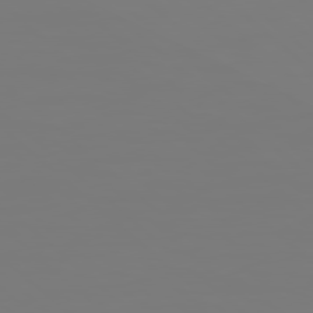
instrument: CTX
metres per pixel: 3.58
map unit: Hpe
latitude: 78.5357
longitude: 178.4251
